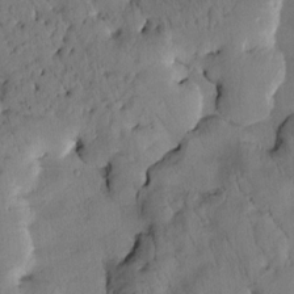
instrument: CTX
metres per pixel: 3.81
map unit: Htu
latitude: 3.0080
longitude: 178.4629
